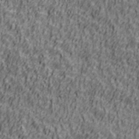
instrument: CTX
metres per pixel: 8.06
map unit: Ave
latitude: 41.5371
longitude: -112.6301
